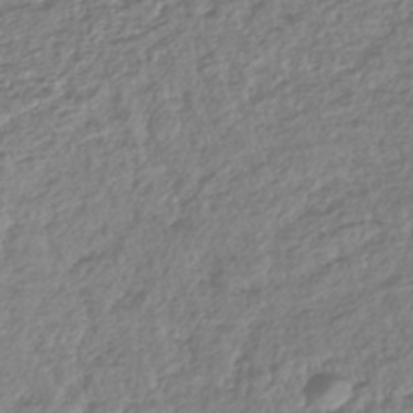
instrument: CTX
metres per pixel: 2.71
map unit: lHb
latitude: -43.7288
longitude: 72.1983
